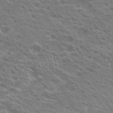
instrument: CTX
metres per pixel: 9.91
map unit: Hto
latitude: 21.8206
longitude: -40.6868
